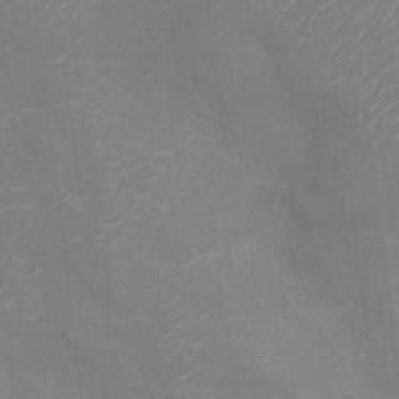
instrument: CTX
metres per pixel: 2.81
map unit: Ht
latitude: -11.5210
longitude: -21.2915
